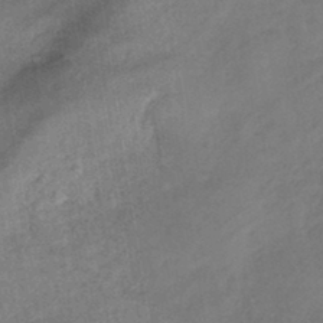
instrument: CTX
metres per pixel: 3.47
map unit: eHb
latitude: -43.8233
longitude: 84.8785
